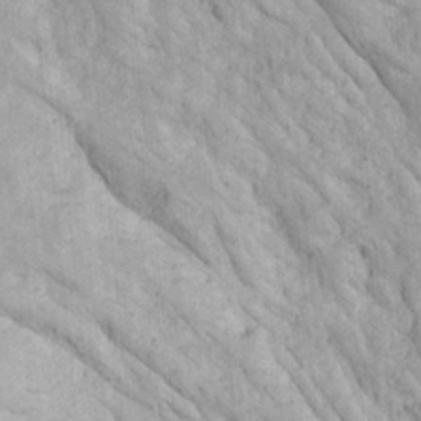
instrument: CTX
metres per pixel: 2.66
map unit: Ave
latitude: 23.2915
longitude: -133.8961
